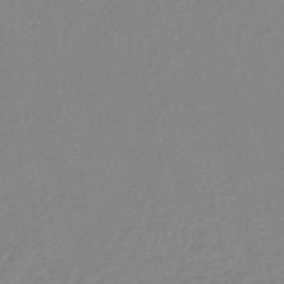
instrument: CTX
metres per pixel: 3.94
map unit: lHb
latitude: -44.7085
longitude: 55.1053
